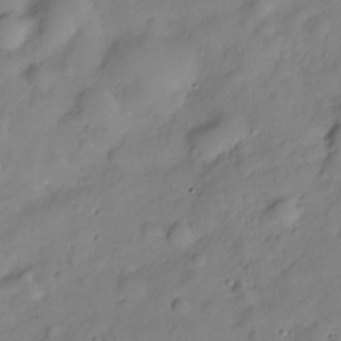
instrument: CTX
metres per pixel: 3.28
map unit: Hve
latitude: -28.6896
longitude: 93.4265
